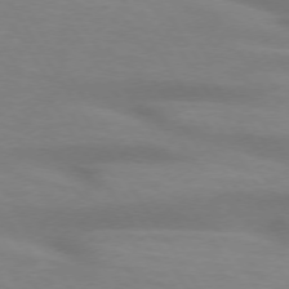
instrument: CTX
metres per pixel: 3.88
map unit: lApd
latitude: 73.4427
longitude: -53.8584
